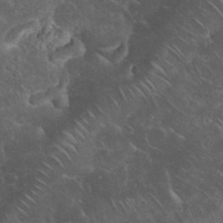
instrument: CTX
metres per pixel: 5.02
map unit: eHh
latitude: 34.5545
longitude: -65.0836
